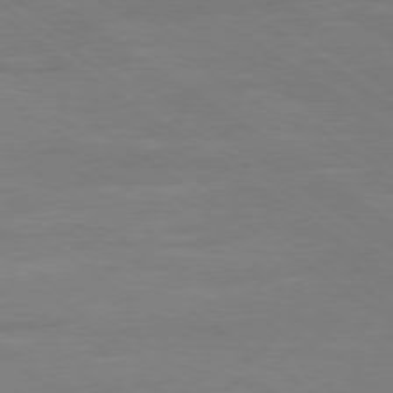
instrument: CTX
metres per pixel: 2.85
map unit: Ap
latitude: -79.5966
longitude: -53.7828
